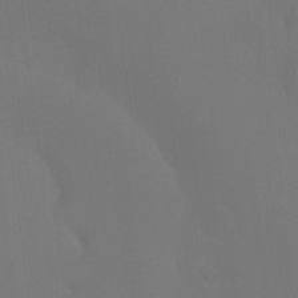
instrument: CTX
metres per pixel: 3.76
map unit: HNhu
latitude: 7.3293
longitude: 4.2172
